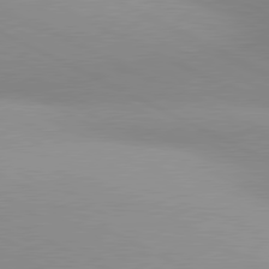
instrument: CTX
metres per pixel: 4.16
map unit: lApd
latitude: 80.8758
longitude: 134.2551
